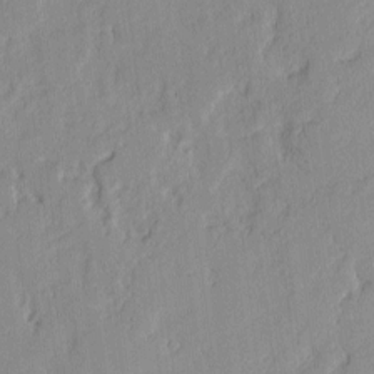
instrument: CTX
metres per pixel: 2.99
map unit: lAvf
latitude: -0.8975
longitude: -108.2711
